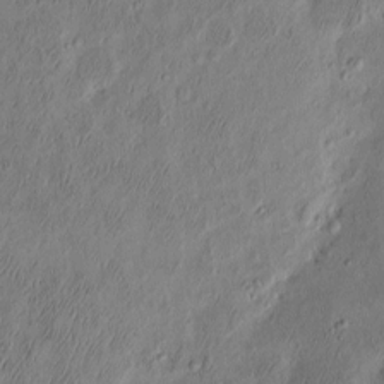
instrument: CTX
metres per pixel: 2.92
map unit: eHh
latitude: -3.0486
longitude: 17.7478
